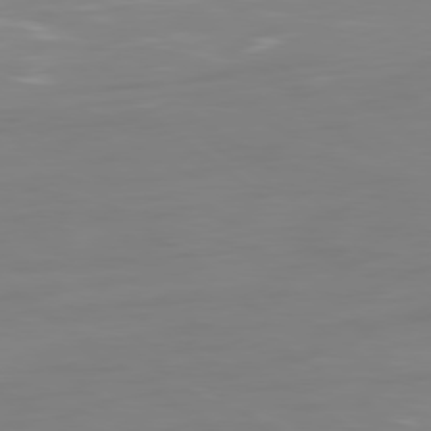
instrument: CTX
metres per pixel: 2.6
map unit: Ap
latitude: -79.8233
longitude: -60.7624
